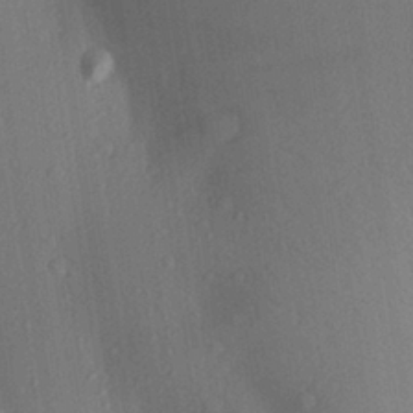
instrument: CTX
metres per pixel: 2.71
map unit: Aa
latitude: 27.9339
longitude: -145.9150
